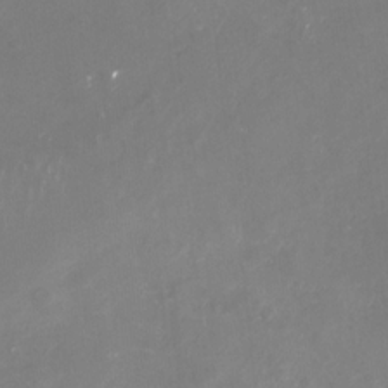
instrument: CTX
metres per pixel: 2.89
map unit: Nhu
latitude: -29.6911
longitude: -77.3103
